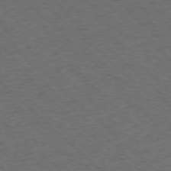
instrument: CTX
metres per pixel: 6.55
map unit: Ap
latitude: -75.9745
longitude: -79.5182
